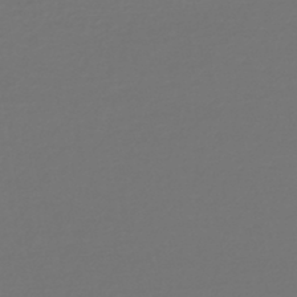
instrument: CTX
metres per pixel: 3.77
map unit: lHb
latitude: -44.9542
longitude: 75.9367
